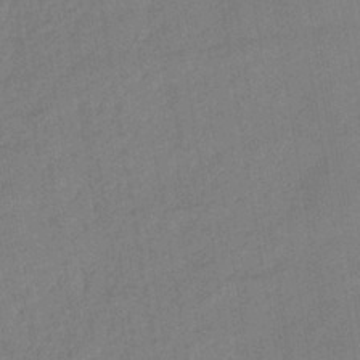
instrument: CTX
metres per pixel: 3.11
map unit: lHb
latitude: -41.7477
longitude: 67.7478
